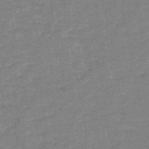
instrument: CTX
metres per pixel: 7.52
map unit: HNb
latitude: -45.5588
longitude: -36.6302
